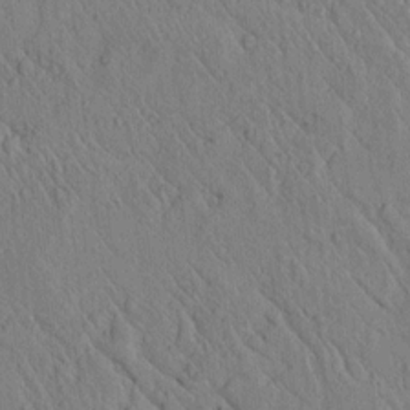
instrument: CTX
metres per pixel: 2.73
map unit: lAvf
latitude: 6.8002
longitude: 160.4629
